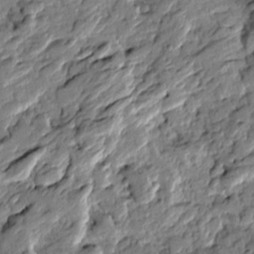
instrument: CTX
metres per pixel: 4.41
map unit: Htu
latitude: -0.8030
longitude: -176.6490
